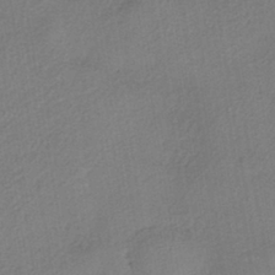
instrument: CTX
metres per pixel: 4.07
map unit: eHh
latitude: -41.3132
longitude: 119.5021
